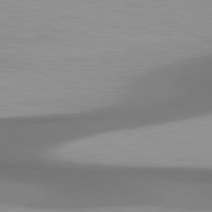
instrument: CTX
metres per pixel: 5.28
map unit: lApd
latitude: 81.0080
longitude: 174.3306
